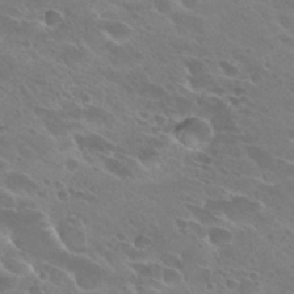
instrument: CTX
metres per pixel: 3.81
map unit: Hto
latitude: 27.6505
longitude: -40.5167
